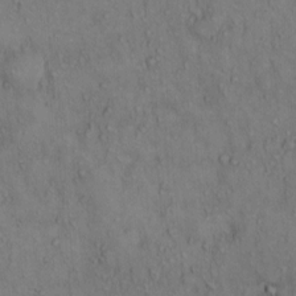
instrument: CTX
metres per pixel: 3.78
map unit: Hto
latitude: 12.8002
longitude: -59.5182
